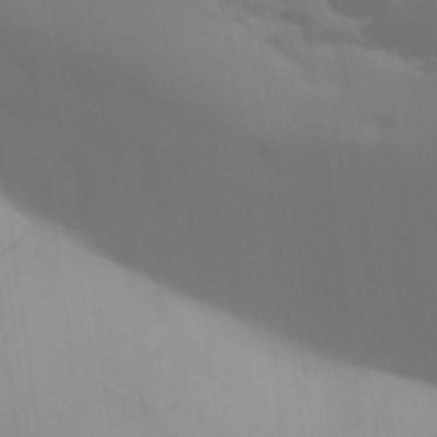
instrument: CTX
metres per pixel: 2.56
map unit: Aa
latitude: 32.1389
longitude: -145.1025
